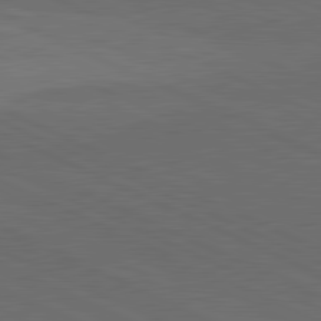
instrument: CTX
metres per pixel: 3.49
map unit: lApd
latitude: 81.6505
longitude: 148.6708
